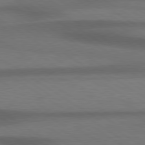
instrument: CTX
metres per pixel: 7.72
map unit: lApd
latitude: 79.2159
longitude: -123.5749
